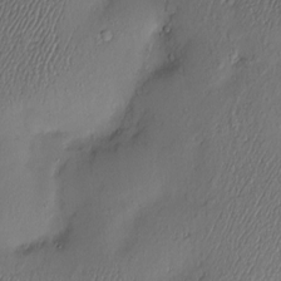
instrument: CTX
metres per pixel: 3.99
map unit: Hve
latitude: -10.7463
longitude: 173.5210
